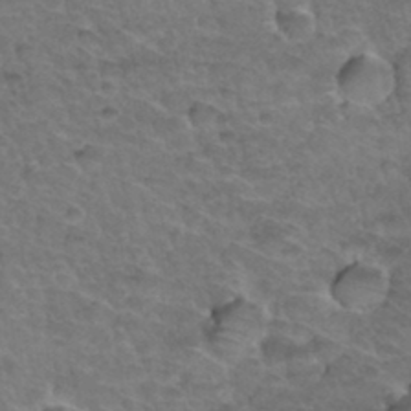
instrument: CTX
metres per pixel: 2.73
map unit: Hto
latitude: 34.9135
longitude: -47.0459
